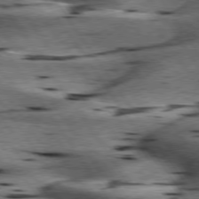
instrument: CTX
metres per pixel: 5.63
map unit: lApd
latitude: 76.6868
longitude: -60.2333
